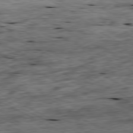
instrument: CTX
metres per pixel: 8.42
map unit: Ap
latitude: -80.8408
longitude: -88.6491
